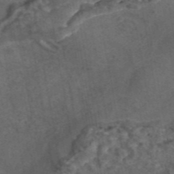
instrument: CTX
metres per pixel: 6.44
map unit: eAb
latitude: 43.3482
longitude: 107.2754
